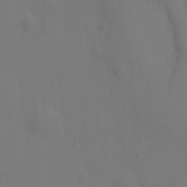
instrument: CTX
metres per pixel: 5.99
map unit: Hto
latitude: 0.0255
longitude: -34.2900
